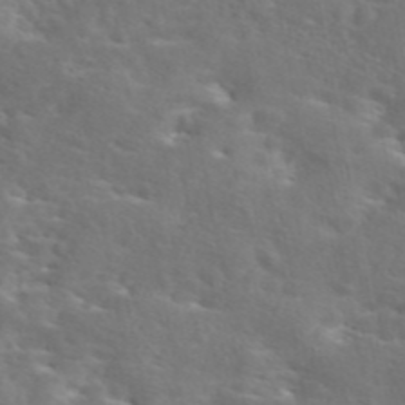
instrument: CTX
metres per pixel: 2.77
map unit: eAb
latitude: 44.9702
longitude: 125.5966
